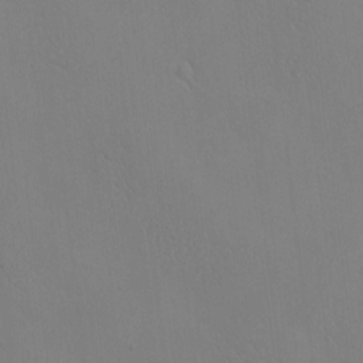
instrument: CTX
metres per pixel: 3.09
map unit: eHh
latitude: -3.4643
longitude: 19.5588
